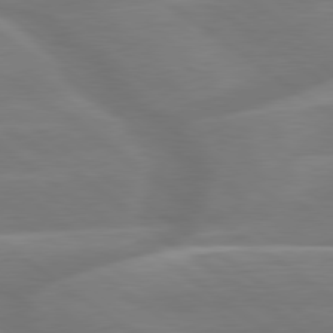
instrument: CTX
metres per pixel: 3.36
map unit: Hpe
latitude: 79.2159
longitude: -126.7057
